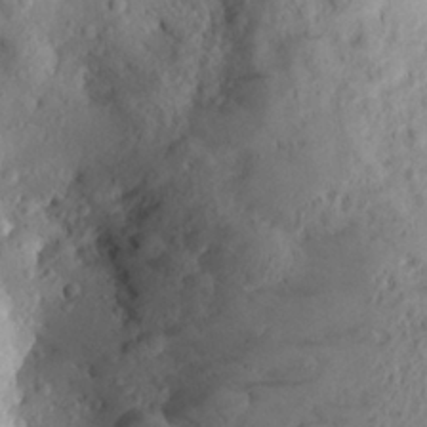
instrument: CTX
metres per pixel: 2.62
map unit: Aa
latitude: 27.5560
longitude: -133.8583
